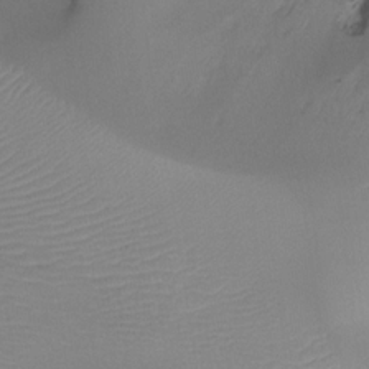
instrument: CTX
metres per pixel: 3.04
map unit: Ht
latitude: -10.1039
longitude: -39.2348
